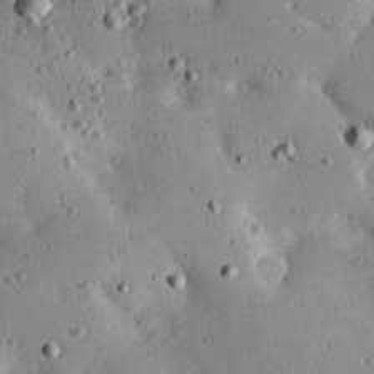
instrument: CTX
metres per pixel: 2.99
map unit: Hve
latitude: 25.9528
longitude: -93.4993
